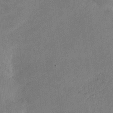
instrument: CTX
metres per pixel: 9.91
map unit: eHh
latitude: 4.2333
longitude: -72.4979
